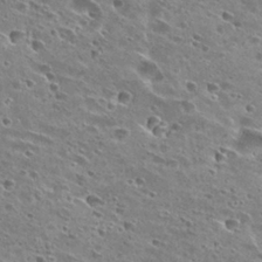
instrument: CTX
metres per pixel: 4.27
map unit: Hto
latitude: 28.1767
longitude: -44.6679
